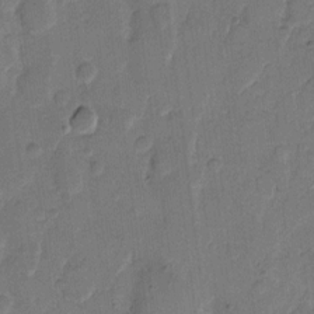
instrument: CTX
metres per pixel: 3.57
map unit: eHh
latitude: 10.4034
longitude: -64.8569
